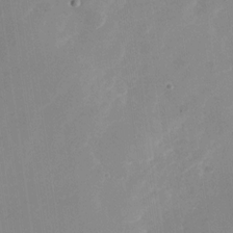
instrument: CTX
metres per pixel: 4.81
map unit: Nhu
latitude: -28.8786
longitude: -65.9150
